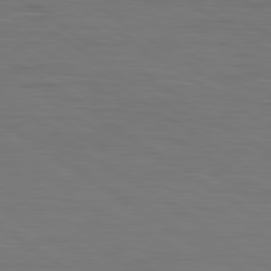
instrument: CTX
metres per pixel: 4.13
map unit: lApd
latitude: 79.9150
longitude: 161.5399
